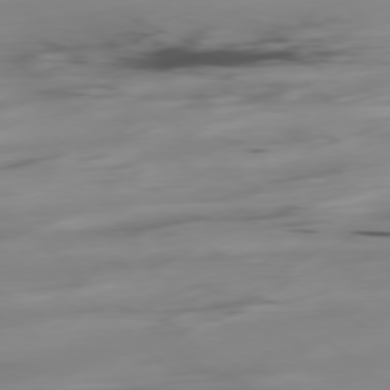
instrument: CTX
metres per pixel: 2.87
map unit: Hpe
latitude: -78.7841
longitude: -20.3279
